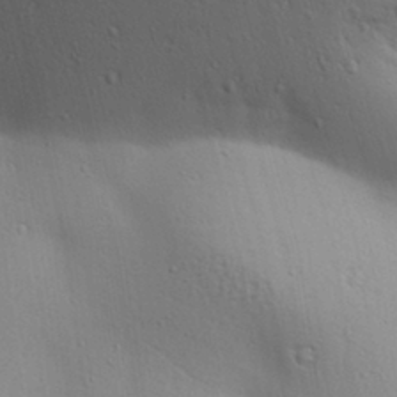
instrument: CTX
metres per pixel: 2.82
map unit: lAa
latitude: 18.3656
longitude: -138.5735
